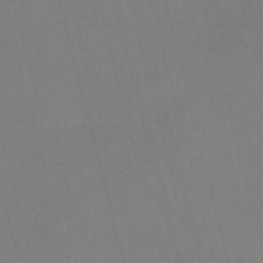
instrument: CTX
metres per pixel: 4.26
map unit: Nve
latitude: -58.9163
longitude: 61.8422
